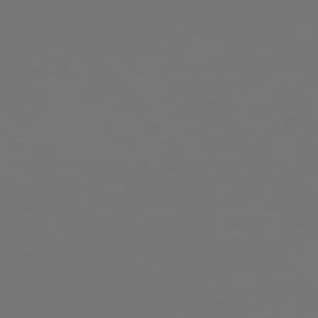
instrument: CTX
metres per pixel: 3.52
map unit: Hpe
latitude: 76.2522
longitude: -134.6679
